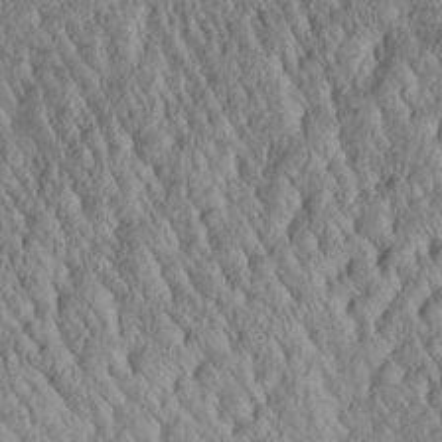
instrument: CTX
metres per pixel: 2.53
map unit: Aa
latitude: 30.2334
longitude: -137.2915
